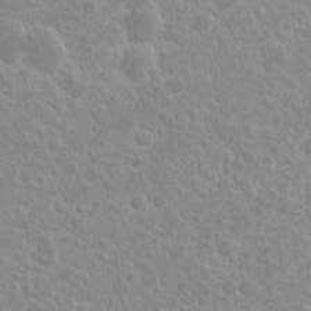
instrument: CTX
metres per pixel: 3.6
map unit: eHh
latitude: 14.9703
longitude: -72.1578
